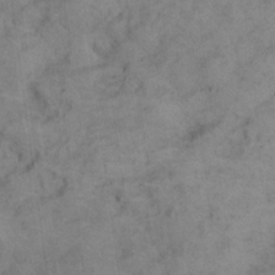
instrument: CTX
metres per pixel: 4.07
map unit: eHh
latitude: 19.2726
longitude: -61.8961
